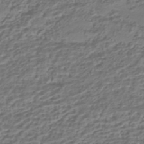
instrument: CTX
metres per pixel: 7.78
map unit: HNhu
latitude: -42.7085
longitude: 107.1620
